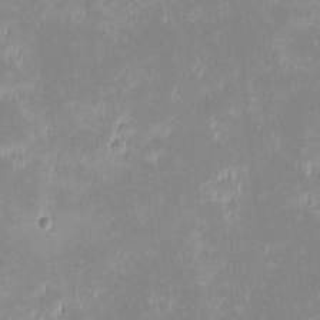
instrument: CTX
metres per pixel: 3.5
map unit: eHh
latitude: -1.7478
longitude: -84.4979
